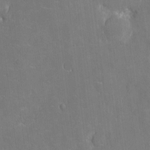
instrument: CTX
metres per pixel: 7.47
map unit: eHh
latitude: 4.9892
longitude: -67.9717
